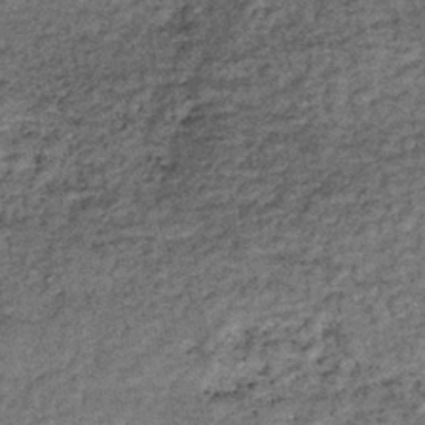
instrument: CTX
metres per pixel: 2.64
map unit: lHb
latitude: -36.5195
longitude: 66.7275
